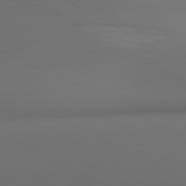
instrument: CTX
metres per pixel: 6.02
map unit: lApd
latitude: 80.9325
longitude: 137.1242
